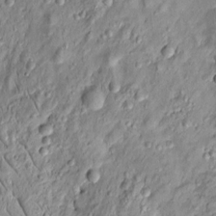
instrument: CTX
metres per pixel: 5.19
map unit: Htu
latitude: -4.8219
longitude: 157.5588
